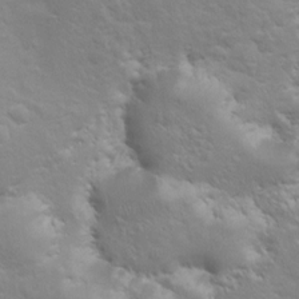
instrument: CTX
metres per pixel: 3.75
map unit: Hto
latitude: 8.1578
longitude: -31.0459
